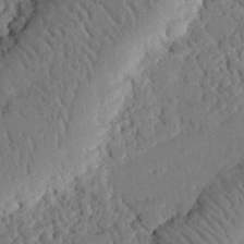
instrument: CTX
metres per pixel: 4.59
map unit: eHh
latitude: 25.5560
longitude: -80.3467
